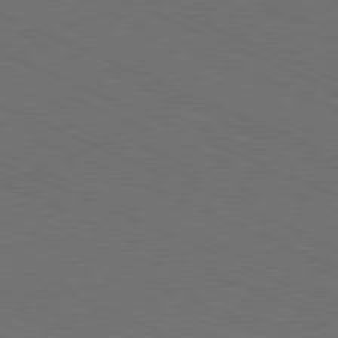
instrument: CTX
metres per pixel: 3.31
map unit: Hpe
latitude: -81.9745
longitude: 18.9353
